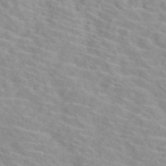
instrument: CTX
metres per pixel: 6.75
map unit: ANa
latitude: 40.4978
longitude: 28.5952
